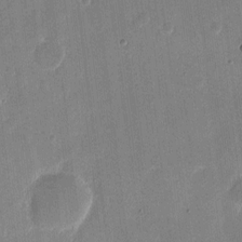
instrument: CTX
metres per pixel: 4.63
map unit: eHh
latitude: 10.8758
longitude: -68.7624
